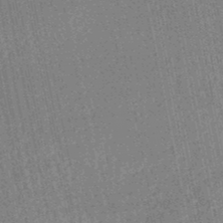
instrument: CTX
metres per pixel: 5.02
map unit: HNhu
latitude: -48.3684
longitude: 99.3698
